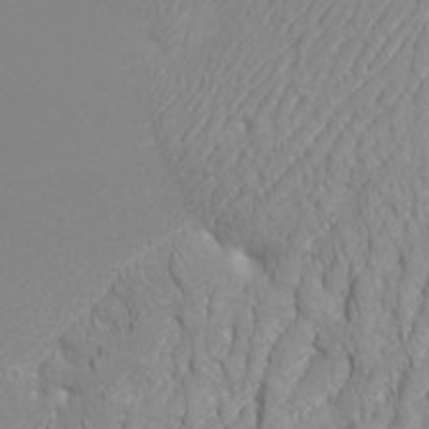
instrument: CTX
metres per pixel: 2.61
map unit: Htu
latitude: -4.8597
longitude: -72.2145
